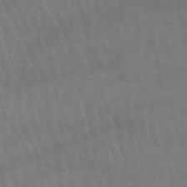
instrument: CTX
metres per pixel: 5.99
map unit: lHb
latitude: -47.2376
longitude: 75.3510
